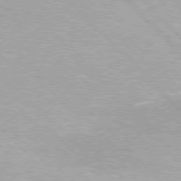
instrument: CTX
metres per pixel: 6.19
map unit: Hpe
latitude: 76.3467
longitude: -156.3845
